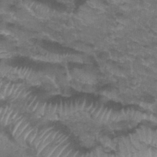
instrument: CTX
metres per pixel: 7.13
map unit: Hto
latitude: 34.1388
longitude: -48.7057
